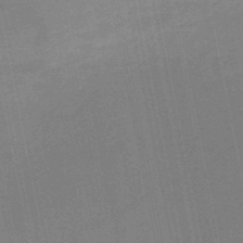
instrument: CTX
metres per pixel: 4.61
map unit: HNb
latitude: -51.0486
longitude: -42.7057
